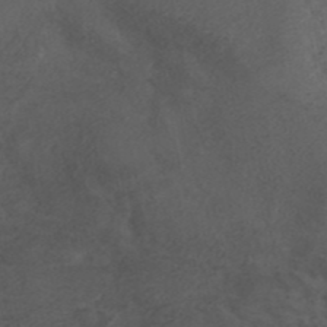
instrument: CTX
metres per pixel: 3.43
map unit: ANa
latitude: 42.1956
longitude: 32.9920
